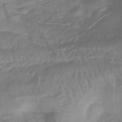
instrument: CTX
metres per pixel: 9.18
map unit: eHb
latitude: -43.6721
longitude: 81.7856
